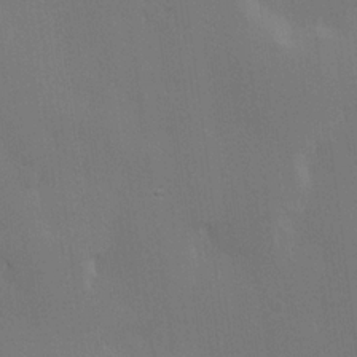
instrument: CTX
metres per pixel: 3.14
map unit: lHvf
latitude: 22.4979
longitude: 146.0661
